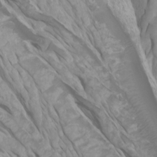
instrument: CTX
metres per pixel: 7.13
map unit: Htu
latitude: -4.3873
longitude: -73.1781
